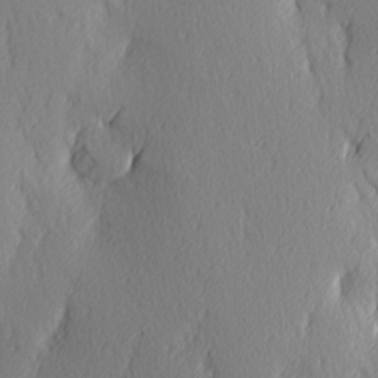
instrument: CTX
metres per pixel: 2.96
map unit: Ave
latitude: 3.1781
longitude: -112.6301
